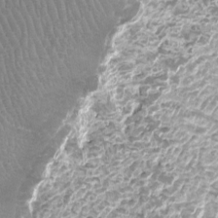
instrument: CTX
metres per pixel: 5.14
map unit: Ht
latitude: -2.0472
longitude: -16.8191
